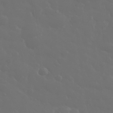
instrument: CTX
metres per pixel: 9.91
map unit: eHh
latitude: 33.4237
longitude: -60.6679
